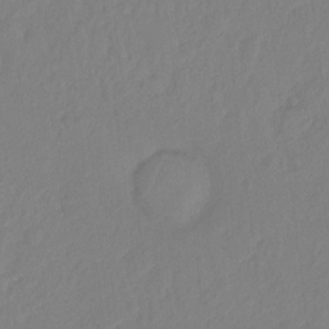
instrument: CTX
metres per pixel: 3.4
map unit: Hto
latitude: -8.5385
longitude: -43.5749
